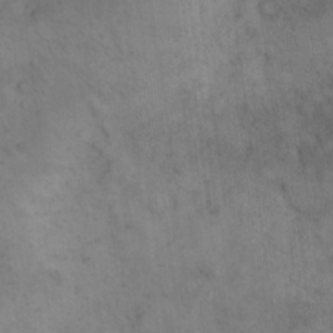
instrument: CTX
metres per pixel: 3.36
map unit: eHh
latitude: 18.0444
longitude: -63.6316
